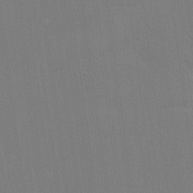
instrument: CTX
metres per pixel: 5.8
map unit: lHvf
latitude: 22.1767
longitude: 142.3873
